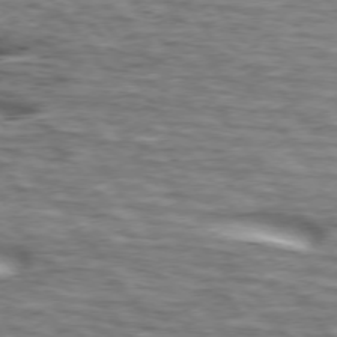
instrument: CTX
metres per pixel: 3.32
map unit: lApd
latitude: 74.3278
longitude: -59.1592
